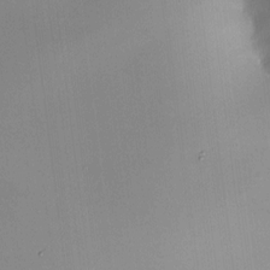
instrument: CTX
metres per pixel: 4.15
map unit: HNhu
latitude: 8.1200
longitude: 8.1228
